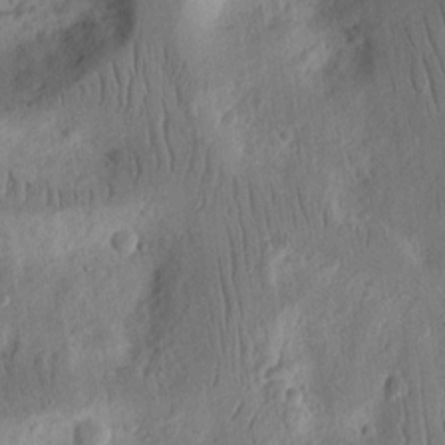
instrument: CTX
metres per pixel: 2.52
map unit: Ht
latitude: 11.0648
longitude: -75.0081
